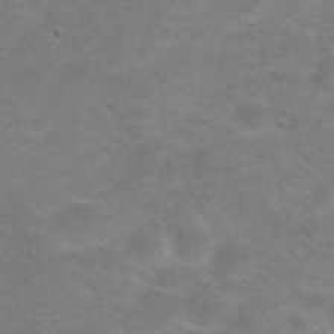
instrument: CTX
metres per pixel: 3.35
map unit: Nhu
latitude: 29.4615
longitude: -48.0444
